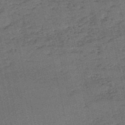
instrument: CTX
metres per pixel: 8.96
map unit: eHh
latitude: -54.7274
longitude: -89.7072
